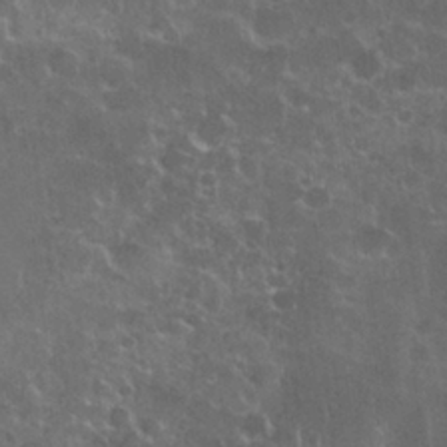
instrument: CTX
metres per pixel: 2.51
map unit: Nhu
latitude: 27.8583
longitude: -61.6316
